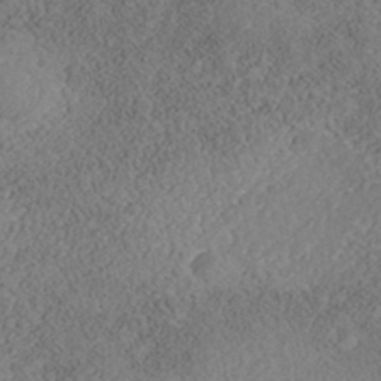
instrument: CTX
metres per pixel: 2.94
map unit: Nhe
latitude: -41.0108
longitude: -110.9136
